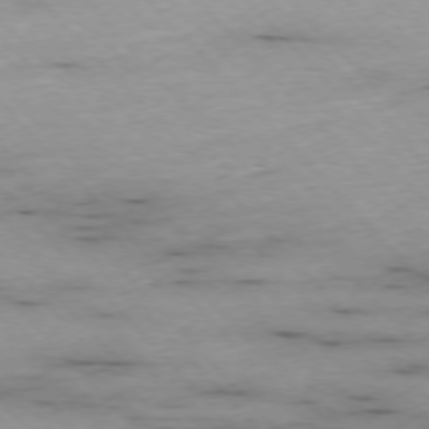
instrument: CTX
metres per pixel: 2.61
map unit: Ap
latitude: -76.4251
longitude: -89.6127
